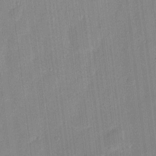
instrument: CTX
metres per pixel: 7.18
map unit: eHh
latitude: 9.0270
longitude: -68.4790
